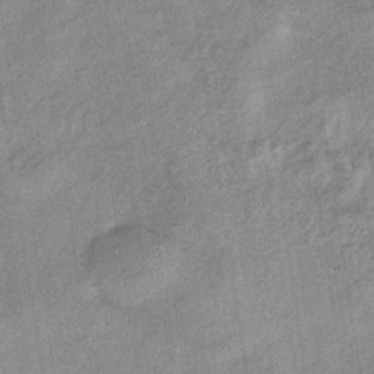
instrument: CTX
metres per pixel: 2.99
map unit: lHb
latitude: -34.9353
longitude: 68.5195
